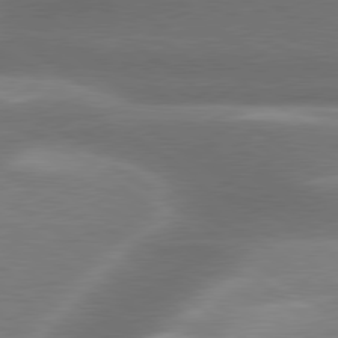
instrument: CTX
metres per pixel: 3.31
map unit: lApd
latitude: 79.7639
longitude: -118.8758
